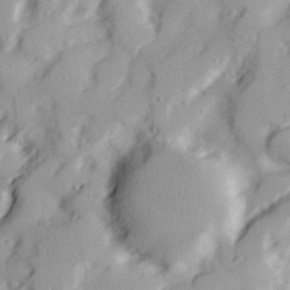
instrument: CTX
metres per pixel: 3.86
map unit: Ave
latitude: 21.8961
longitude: -131.6505
